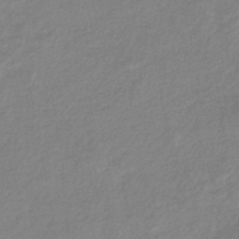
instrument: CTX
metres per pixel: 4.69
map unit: eHb
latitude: -40.1039
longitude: 81.5588
